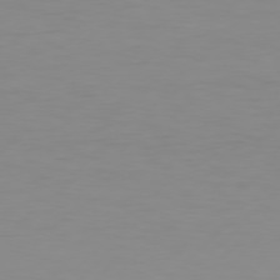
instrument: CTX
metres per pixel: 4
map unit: Hpe
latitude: 78.0633
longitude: -123.0836
